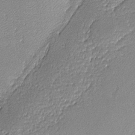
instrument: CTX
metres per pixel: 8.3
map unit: lHvf
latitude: -12.5952
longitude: -103.4615
